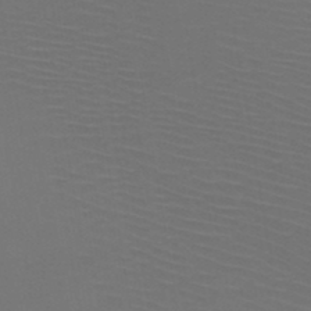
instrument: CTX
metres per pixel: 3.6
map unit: HNb
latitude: -47.7099
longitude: -43.9339
